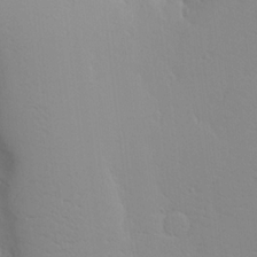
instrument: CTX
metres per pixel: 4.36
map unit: Aa
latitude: 17.8772
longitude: -141.9906
